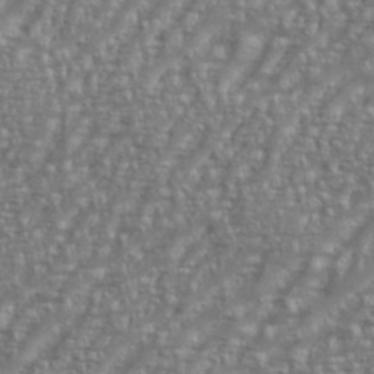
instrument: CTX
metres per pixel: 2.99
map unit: eHh
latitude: 35.7449
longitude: -133.9528
